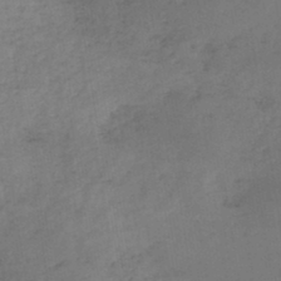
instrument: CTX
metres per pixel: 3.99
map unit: HNb
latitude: -44.8786
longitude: -45.6505
